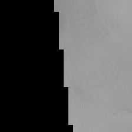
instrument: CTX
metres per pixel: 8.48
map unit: Ht
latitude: 3.6316
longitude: -23.1403
